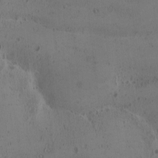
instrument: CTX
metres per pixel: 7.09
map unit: Ave
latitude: -9.7666
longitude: -118.0444
